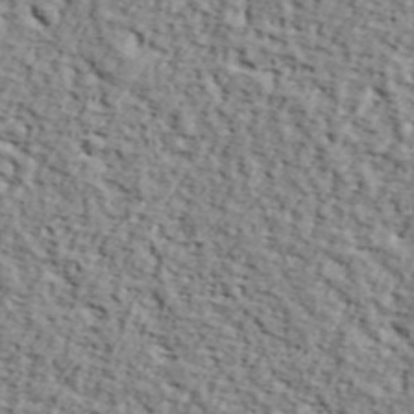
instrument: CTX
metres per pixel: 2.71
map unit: lHvf
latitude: 37.8395
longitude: -86.8947
